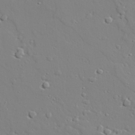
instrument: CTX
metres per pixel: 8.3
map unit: lAvf
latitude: 28.0255
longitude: -108.2333
